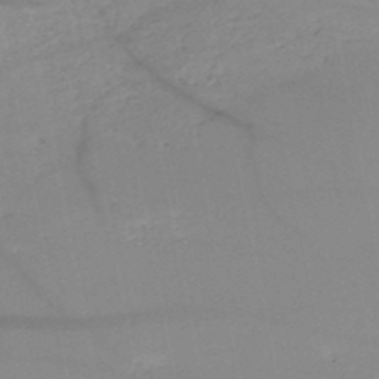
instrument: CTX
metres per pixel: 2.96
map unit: HNb
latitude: -49.5399
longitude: -40.9135
